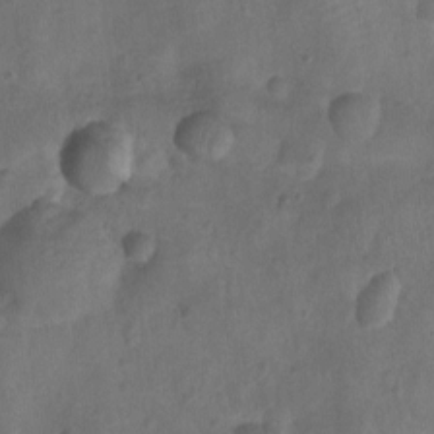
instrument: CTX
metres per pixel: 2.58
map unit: Ht
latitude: -10.6519
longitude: -22.4790
